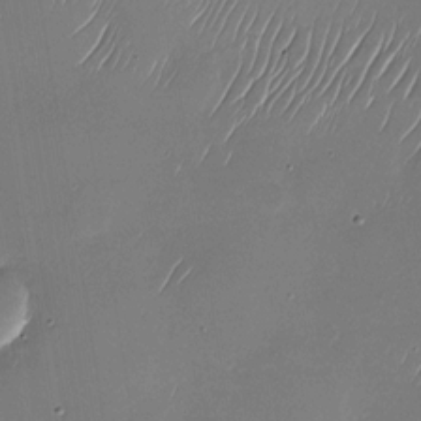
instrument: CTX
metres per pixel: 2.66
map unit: Nhu
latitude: -27.7477
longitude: -63.9528
